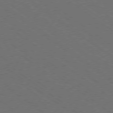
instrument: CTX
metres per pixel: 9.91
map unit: Ap
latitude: -79.4832
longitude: -64.3278
